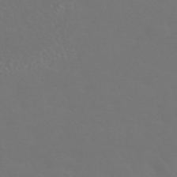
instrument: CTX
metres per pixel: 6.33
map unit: HNhu
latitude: -43.0297
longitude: 94.0283
